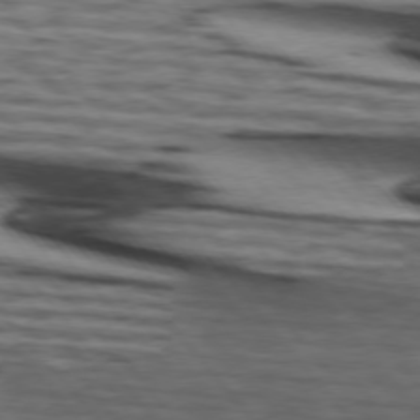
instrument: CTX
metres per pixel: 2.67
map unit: lApd
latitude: 75.4426
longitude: -82.3089
